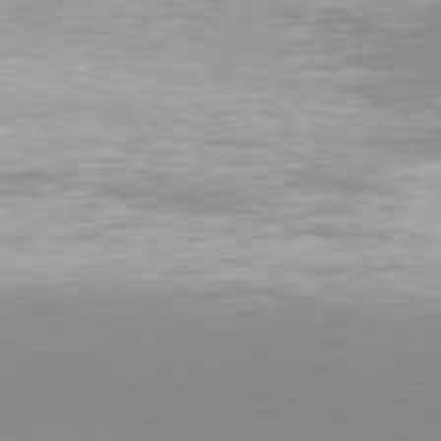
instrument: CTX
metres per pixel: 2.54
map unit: Hpe
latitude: 77.8394
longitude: -131.1593
